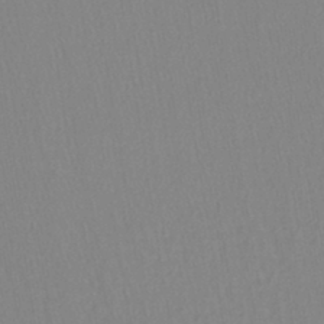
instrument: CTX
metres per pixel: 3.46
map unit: lHb
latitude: -41.5588
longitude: 64.1984
